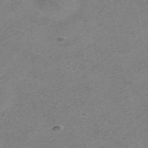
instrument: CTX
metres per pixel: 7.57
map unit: HNhu
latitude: -40.5574
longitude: 104.1417
